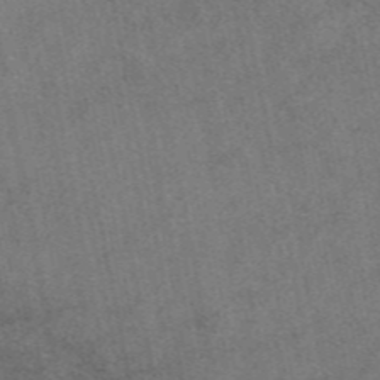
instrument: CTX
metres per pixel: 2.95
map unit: eAb
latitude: 47.9717
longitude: 108.2361
